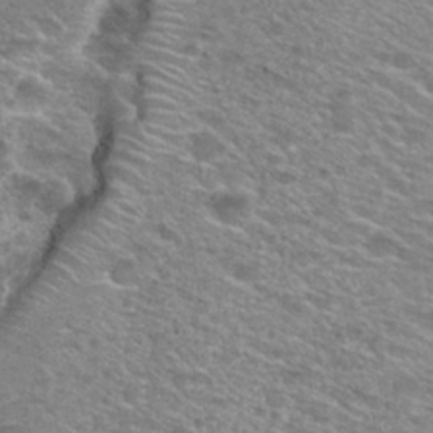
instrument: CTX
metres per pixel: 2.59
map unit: Nhu
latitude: 29.1214
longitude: -49.0081
